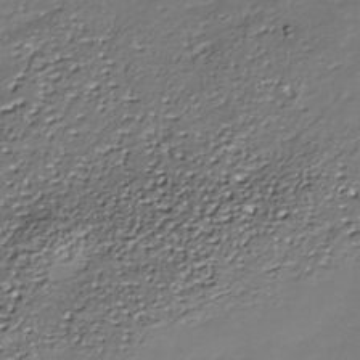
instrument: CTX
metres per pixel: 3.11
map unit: Nhe
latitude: -37.1431
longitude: -87.1403
